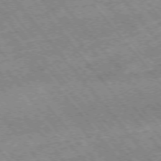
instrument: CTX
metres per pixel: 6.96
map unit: Hpe
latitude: -75.5777
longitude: -18.0444
